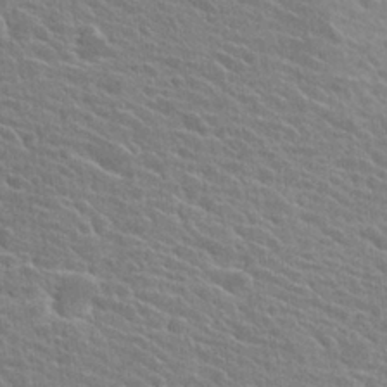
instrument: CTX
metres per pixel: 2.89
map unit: Hto
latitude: 25.1214
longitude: -40.5923
